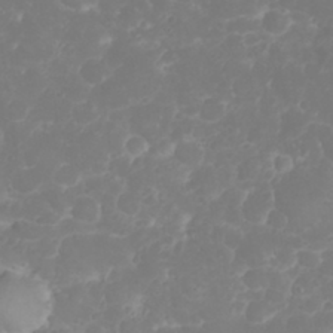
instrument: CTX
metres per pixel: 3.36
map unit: eHh
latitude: 31.3671
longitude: -65.2348
